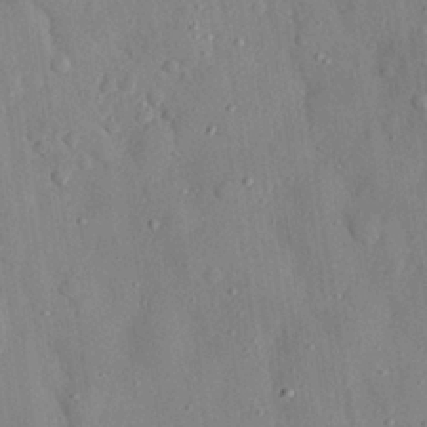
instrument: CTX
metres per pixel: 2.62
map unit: eHh
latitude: 28.2711
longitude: -77.8016
